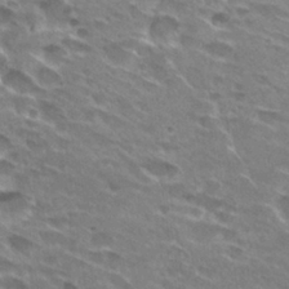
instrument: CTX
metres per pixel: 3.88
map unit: Hto
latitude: 29.1214
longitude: -42.8191
